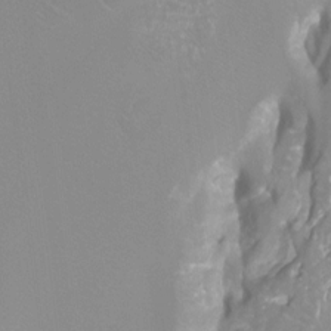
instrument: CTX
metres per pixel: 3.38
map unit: Htu
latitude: -12.3117
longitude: -72.3090
